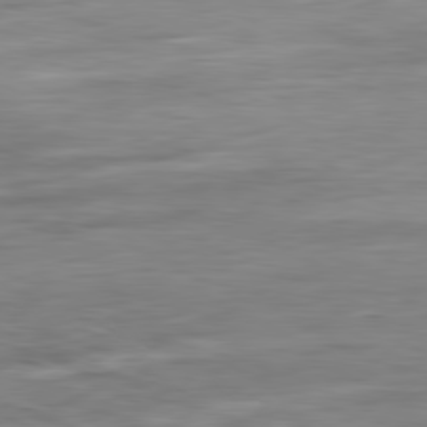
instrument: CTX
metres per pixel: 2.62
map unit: Ap
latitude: -81.8612
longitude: -67.3103
